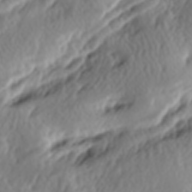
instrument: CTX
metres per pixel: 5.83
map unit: lAa
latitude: -6.4062
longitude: -124.2145
